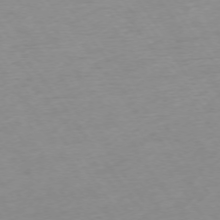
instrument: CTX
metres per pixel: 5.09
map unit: Ap
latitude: -74.5952
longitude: -80.6301
